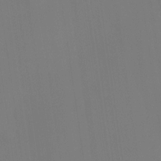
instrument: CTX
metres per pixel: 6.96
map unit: HNhu
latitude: 10.2334
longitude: 10.8219
